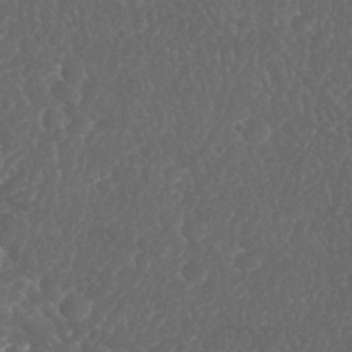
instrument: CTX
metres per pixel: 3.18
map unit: Nhu
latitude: 26.8191
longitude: -65.8772
